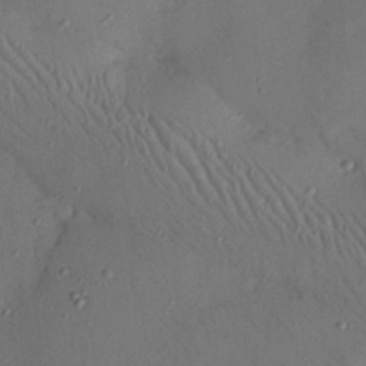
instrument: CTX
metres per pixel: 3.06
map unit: Nhu
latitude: 25.4048
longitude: -73.3671
